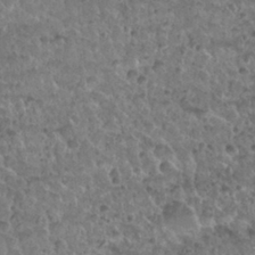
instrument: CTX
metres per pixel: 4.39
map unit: Nhu
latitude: 30.1200
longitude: -53.3293
